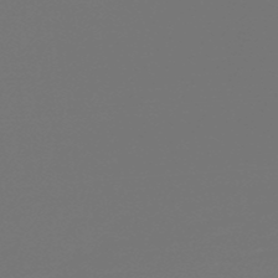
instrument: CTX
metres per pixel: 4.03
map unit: HNb
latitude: -49.1431
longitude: 59.6154
